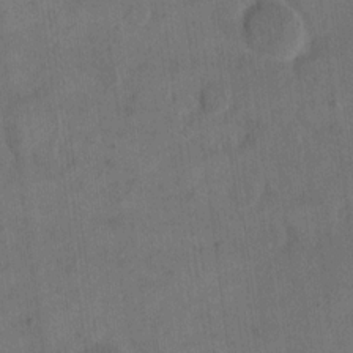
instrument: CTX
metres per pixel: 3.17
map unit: eHh
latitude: 14.0444
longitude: -67.0269
